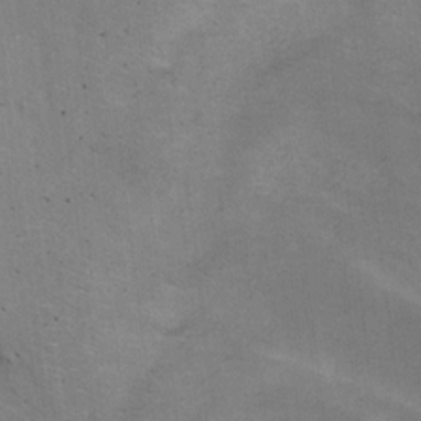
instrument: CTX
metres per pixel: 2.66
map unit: Ht
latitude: 11.8583
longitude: -39.7450
